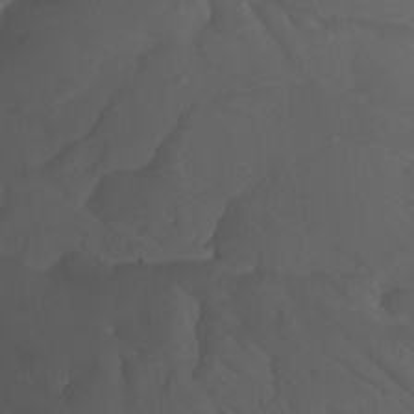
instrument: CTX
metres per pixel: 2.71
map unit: Nhu
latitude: 21.8773
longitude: -72.8002
